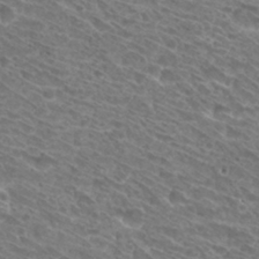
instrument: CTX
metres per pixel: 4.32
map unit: Hto
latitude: 31.2159
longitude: -44.0633
